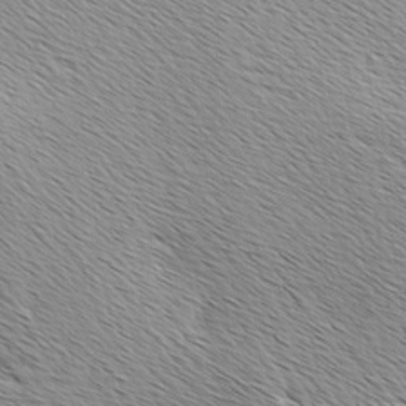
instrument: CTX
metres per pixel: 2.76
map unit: Ave
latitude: 9.9528
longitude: -107.3104
